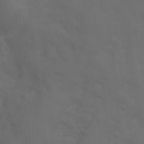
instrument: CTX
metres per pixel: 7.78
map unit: Ht
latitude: 1.5182
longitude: -22.2900
